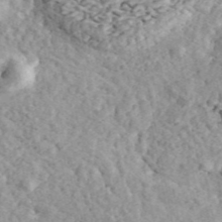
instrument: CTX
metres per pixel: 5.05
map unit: ANa
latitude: 44.4412
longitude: 46.6707
